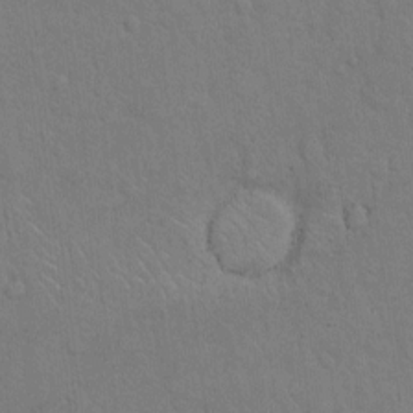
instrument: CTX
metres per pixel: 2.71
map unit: Hto
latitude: 8.5357
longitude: -61.1214
